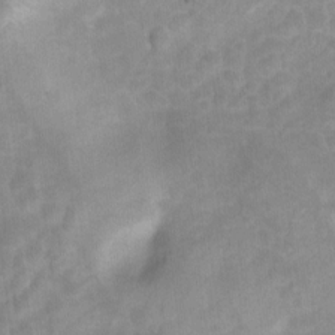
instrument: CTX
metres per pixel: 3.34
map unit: Hto
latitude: 5.6127
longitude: -32.8002
